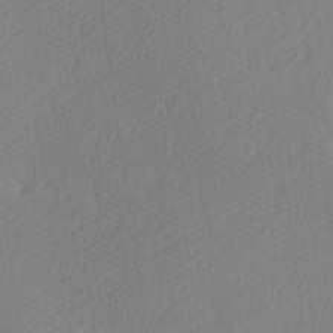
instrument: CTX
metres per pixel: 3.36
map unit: Ave
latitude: 3.4804
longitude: -115.0080
